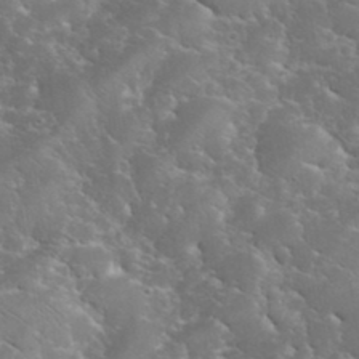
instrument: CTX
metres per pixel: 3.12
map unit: eHh
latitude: 36.5546
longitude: -67.3670
